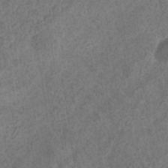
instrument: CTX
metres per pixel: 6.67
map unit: eHb
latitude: -31.2187
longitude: 71.5588
